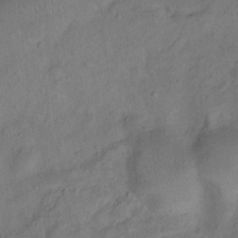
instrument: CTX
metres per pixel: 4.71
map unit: Ht
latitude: 11.1403
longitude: -40.0822
